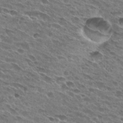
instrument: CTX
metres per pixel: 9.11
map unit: Hto
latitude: 27.9906
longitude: -43.5182
